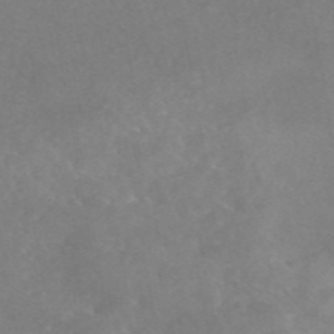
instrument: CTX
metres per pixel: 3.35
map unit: eAb
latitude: 45.9717
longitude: 126.5384
